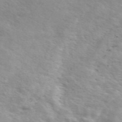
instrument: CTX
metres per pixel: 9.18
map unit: ANa
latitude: 49.5560
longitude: -74.5735
